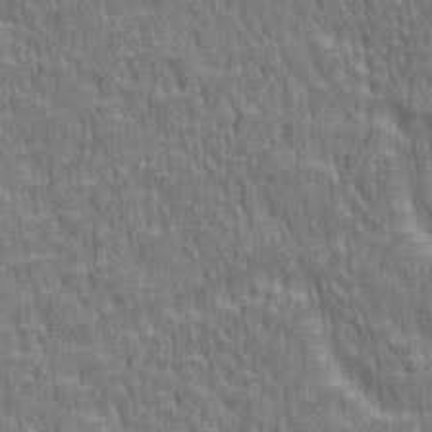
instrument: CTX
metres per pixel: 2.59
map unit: lAa
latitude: 3.7449
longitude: -115.3670
